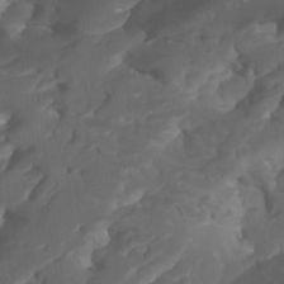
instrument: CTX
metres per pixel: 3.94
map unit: Htu
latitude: -7.1998
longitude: -66.3278
